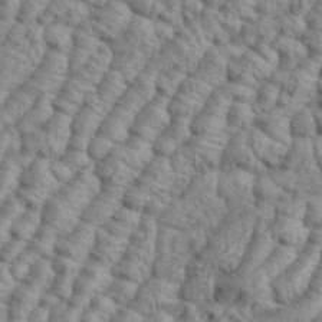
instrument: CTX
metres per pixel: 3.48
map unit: eHh
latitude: 37.5560
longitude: -137.1781
